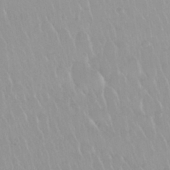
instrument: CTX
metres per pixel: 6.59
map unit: Nhu
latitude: 29.6505
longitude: -56.2522
